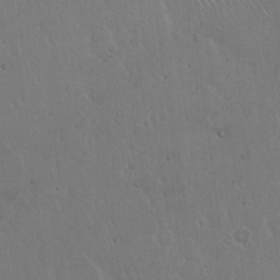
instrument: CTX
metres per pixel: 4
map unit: Hto
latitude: 18.0633
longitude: -59.7828
